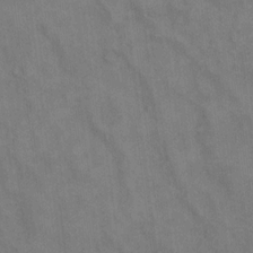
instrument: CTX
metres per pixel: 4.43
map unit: eHh
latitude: 14.4601
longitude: -62.4790
